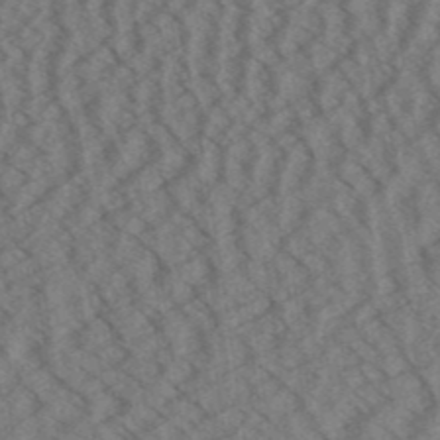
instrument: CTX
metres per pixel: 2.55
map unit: Aa
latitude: 31.9906
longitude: -138.6868
